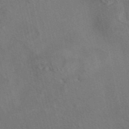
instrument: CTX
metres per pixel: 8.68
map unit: eAb
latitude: 42.5924
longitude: 108.9164
